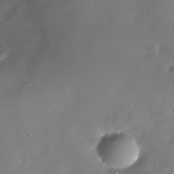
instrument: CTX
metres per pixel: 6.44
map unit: Nhe
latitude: -32.9731
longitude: -88.7058
